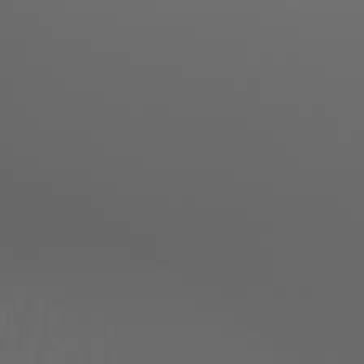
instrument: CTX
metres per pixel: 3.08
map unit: Nhu
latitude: -7.6155
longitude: -83.9528
